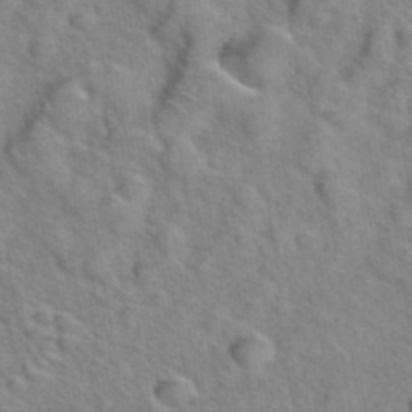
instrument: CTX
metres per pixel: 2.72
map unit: Hto
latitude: 38.6868
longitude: -45.0647
